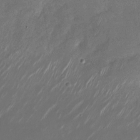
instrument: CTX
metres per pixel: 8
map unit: Nhu
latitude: -28.7841
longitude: -75.5560
